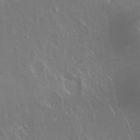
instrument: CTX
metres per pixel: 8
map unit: Hto
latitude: 18.9891
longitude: -56.8946
